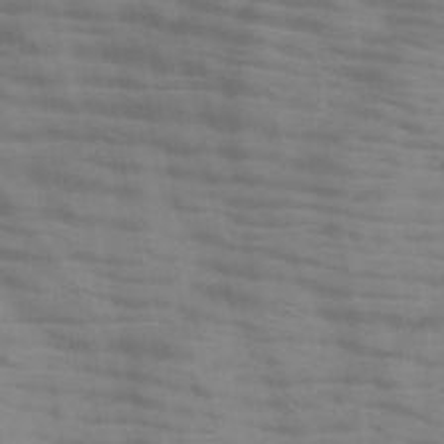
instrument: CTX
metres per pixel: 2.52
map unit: HNb
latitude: -46.6896
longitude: -47.6694
